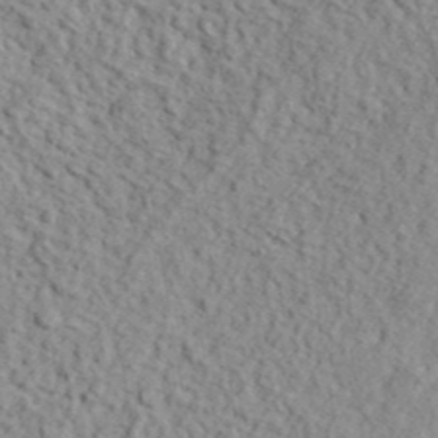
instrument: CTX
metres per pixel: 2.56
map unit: ANa
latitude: 41.2159
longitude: -86.3467
